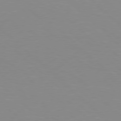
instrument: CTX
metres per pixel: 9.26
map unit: Hpe
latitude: 78.0633
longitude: -161.1214
